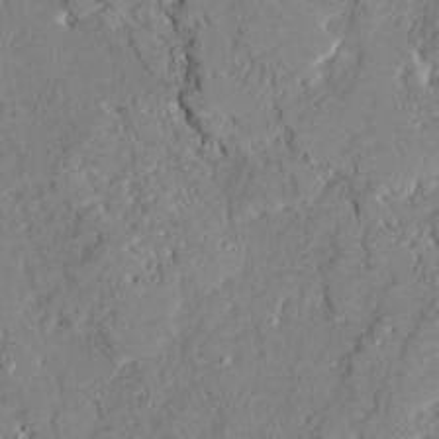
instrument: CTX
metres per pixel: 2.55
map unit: Ave
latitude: 22.0444
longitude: -128.7246
